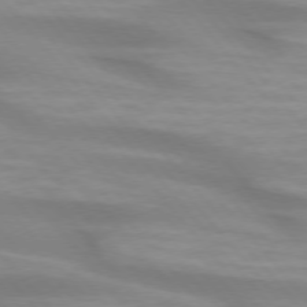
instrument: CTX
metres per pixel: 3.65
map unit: lApd
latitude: 74.6113
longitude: -60.3467
